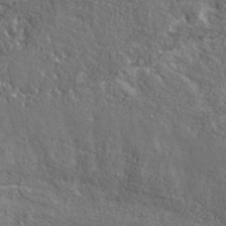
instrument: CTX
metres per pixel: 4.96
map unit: eHh
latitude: 42.2712
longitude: -91.1592
